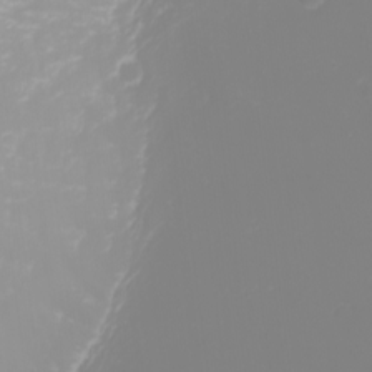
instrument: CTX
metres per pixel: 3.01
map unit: Nhu
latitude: -2.1038
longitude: -75.4615
